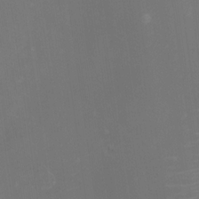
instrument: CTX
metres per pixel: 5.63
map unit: Nhu
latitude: -0.7464
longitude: -78.6869
